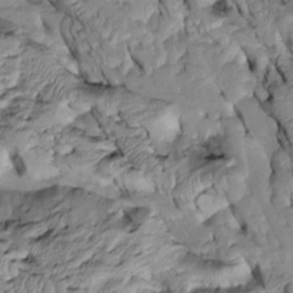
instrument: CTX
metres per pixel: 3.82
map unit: Htu
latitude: -6.5951
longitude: 154.1983
